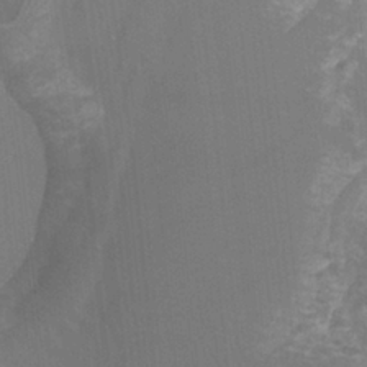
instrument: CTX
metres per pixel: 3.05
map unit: Ht
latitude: -3.5210
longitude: -27.2726
